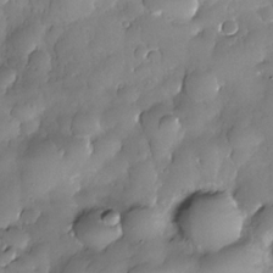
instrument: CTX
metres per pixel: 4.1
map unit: Nhe
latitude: -30.6140
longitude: -140.4790
